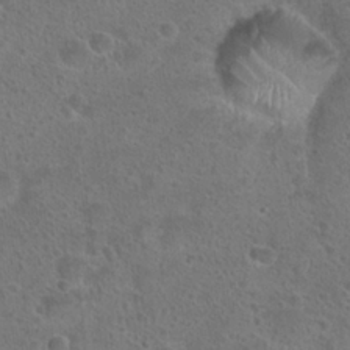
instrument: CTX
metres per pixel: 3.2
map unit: Hto
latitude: 23.2726
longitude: -48.3656
